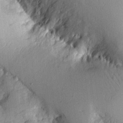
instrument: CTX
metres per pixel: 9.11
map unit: Aa
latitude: 9.8961
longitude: -127.6127
